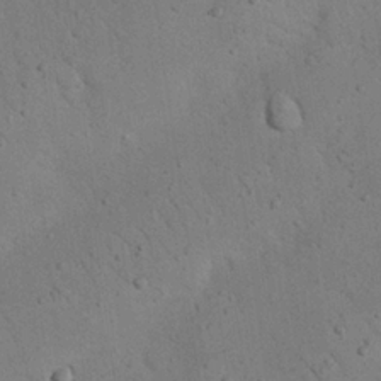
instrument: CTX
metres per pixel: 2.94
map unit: Nhu
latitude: 22.8002
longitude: -75.2537
